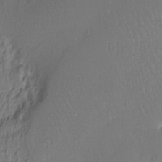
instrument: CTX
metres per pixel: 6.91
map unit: Hto
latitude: -11.9367
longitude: -39.7261
